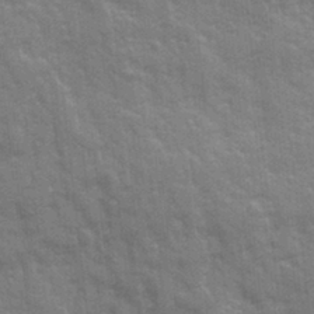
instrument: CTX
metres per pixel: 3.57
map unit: Ave
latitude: 20.4601
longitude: -133.6505
